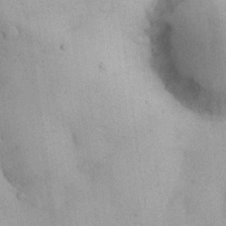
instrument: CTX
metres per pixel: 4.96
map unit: Nhu
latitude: 26.7813
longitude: -68.4979
